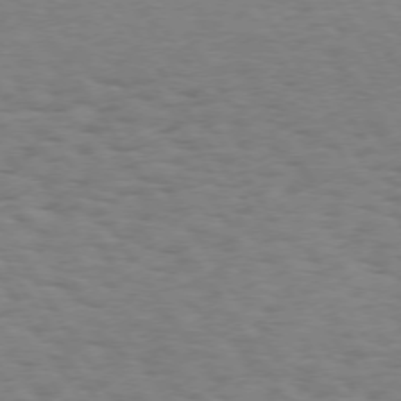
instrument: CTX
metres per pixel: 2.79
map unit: Hpe
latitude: 73.1970
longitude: -140.2144
